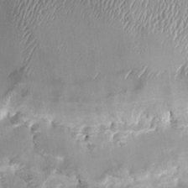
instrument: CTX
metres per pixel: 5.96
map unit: HNhu
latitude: 0.7435
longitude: -4.4601
